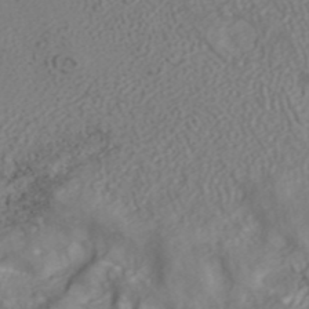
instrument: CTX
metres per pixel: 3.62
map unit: ANa
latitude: 40.6490
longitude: 23.2187
